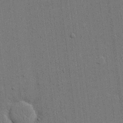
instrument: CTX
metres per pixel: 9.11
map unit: eHh
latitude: 15.4427
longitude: -68.8380
